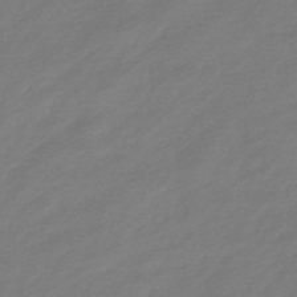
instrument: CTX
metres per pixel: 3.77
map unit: lHb
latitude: -46.9919
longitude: 60.2551
